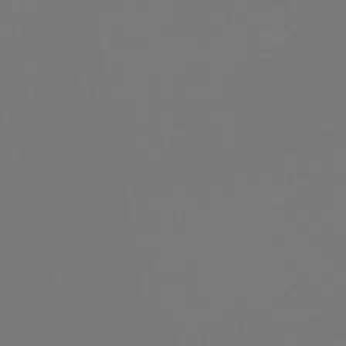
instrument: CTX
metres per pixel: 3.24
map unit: HNb
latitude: -48.9164
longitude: 59.6910
